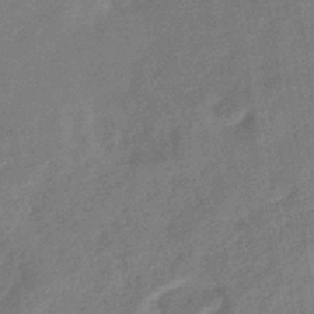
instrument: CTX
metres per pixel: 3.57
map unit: eHb
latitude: -38.1984
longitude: 77.2187
